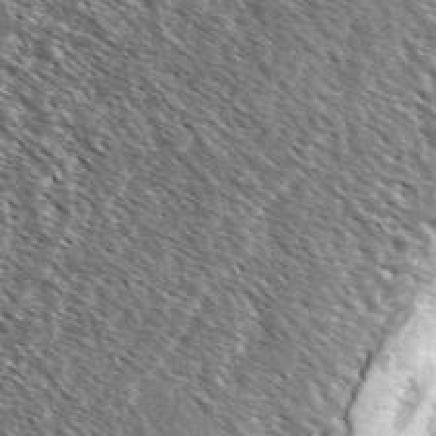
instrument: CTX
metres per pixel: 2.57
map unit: Ave
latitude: 37.4049
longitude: -110.1767
